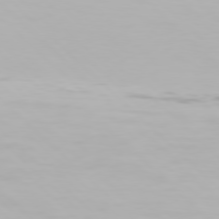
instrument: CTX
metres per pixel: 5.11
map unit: Hpe
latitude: 77.1592
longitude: -162.8569
